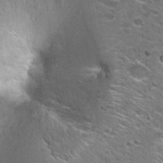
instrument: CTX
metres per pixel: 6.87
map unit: Hto
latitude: 26.4979
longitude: -44.6301
